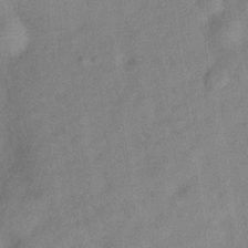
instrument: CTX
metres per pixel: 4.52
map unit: Hve
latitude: -31.1620
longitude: 91.9178
